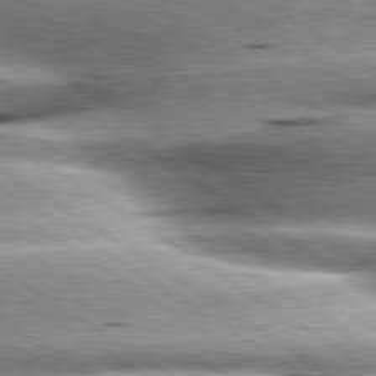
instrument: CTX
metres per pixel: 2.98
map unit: lApd
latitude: 80.3845
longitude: -141.2159
